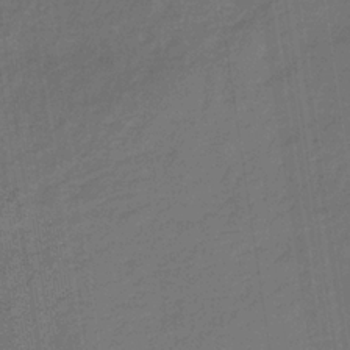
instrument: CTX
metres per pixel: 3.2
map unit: HNb
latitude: -33.4266
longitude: 54.1417
